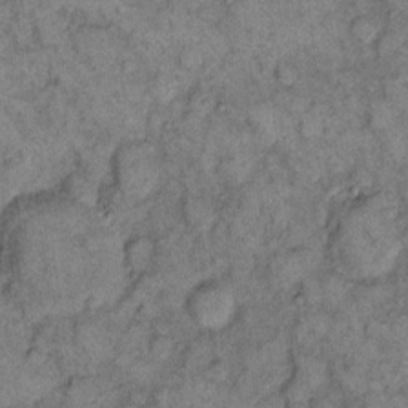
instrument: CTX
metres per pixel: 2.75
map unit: eHh
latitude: 11.8206
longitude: -63.1970
